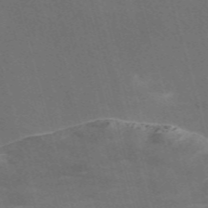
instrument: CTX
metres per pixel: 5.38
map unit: Nve
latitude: -58.3684
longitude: 64.6519
